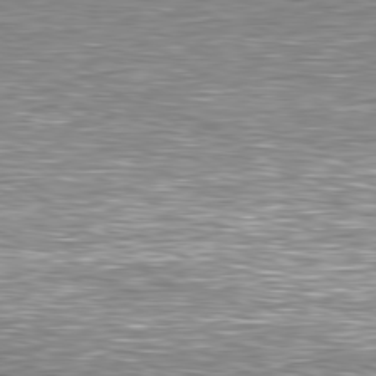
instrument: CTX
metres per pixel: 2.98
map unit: Hpe
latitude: -81.0298
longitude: 11.4454
